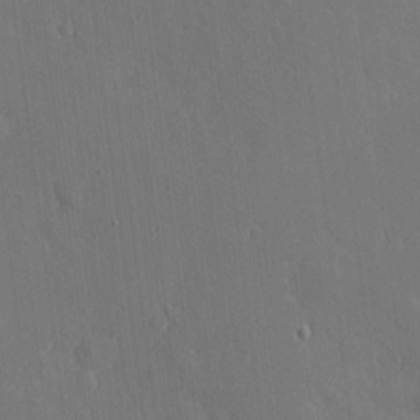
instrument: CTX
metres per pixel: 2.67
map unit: eHh
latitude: 3.8394
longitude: -73.2726
